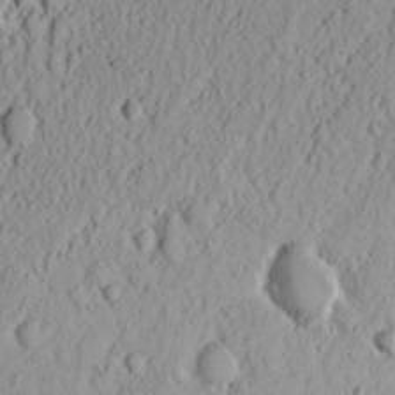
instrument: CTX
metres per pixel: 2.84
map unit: eHh
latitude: 15.7072
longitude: -73.3482
